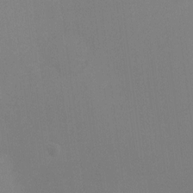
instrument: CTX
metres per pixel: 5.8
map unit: Ht
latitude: -8.8219
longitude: -32.7057
